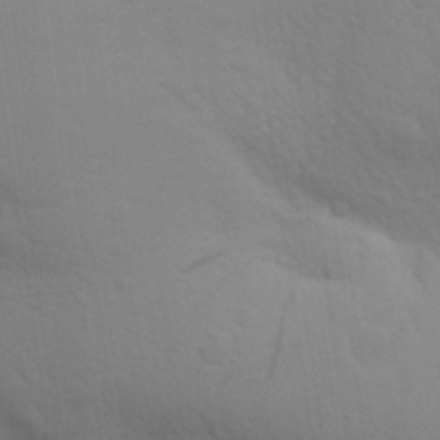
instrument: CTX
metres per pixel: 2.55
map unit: Aa
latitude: 29.1025
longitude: -139.4048
